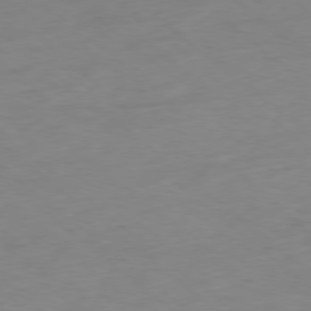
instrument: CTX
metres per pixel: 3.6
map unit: Hpe
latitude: -78.6140
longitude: 16.1228
